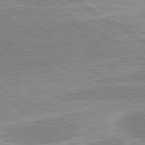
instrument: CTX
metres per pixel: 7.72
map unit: lApd
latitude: 80.6113
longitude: 143.8044
